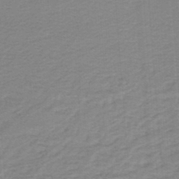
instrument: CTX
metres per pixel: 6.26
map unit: lHb
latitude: -46.6518
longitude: 63.8422
